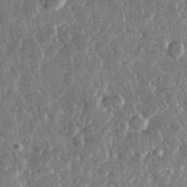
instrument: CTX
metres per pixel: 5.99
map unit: lHvf
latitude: 31.6883
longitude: -90.4034
